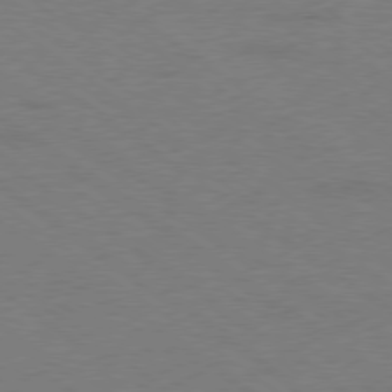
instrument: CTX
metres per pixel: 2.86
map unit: Ap
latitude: -79.3131
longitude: -99.4237
